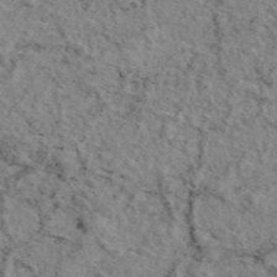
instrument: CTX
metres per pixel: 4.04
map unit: eAb
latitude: 45.2159
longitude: 113.8045
